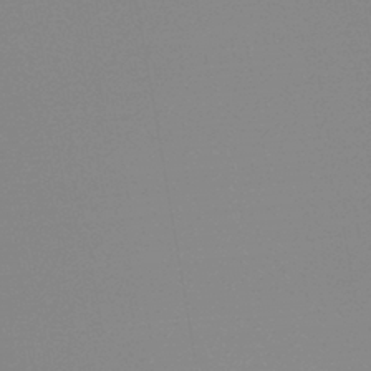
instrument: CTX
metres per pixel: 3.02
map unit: HNb
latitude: -44.3117
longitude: -44.9136
